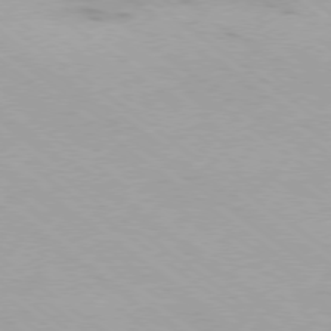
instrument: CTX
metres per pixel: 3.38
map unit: Ap
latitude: -79.1431
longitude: -99.9339
